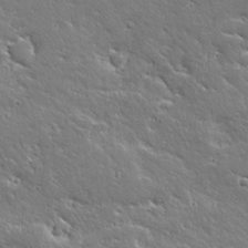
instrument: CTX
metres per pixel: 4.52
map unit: Ave
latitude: 20.1389
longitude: -137.0081
